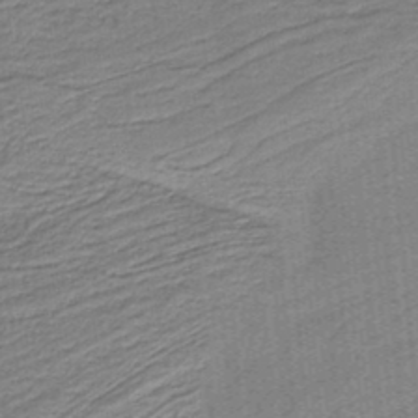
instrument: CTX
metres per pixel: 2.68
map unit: HNb
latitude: -38.1417
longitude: 53.7855
